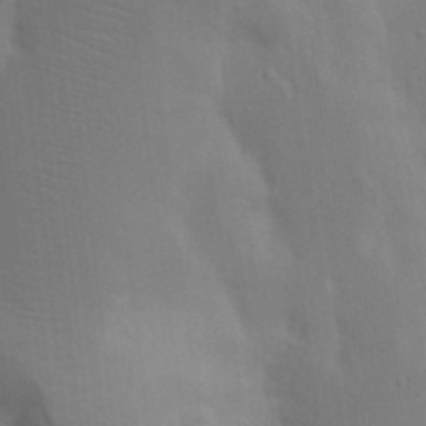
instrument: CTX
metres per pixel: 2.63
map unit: Nhu
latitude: 19.0836
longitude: -73.1404
